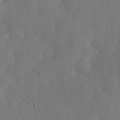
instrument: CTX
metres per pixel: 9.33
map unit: lHvf
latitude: 19.4048
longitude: -115.1970
